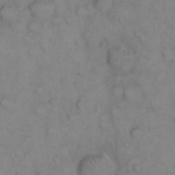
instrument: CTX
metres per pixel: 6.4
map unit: eHh
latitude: 22.7624
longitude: -61.9906
